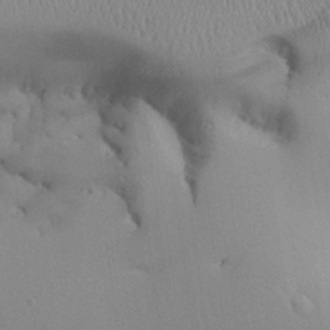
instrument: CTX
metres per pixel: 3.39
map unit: Aa
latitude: 25.5371
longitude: -129.0269
